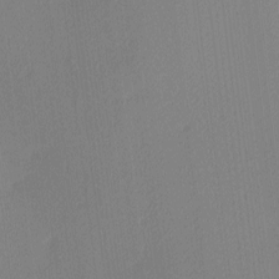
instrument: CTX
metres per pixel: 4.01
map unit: Ave
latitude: 3.3670
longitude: -114.5356
